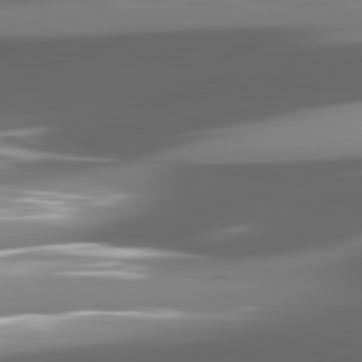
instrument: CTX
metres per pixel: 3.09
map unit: lApd
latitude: 81.5560
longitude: -146.6491
